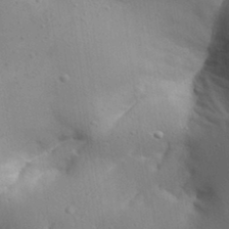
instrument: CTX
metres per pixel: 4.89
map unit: Aa
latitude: 31.9339
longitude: -144.2144
